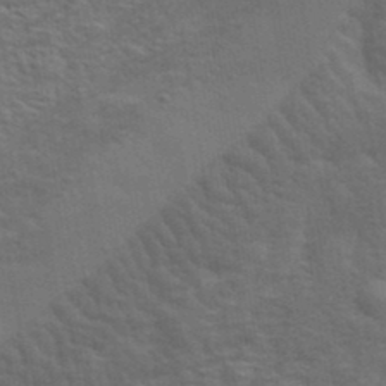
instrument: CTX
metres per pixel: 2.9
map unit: eHh
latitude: 36.8002
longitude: -81.3859
